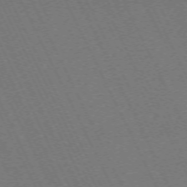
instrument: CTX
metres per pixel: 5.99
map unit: Hpe
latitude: -71.4077
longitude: 13.1242
